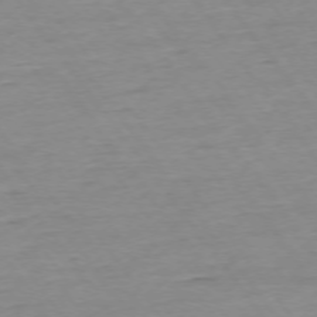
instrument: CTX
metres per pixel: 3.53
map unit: Ap
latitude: -74.8786
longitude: -83.5560
